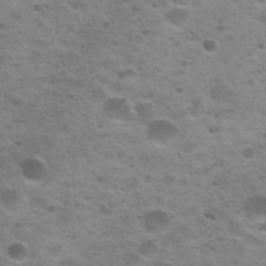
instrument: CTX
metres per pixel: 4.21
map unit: Nhu
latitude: 29.3859
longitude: -49.0081
